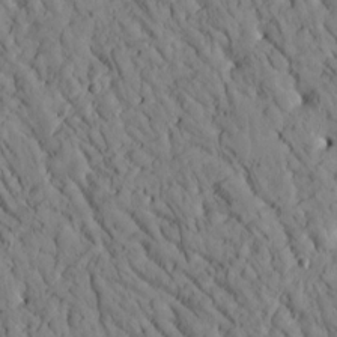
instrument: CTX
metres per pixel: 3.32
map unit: Htu
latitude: -2.8030
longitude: 173.9556
